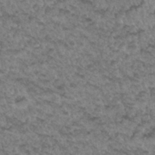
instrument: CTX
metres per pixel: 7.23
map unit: Hto
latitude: 33.6883
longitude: -47.8395
